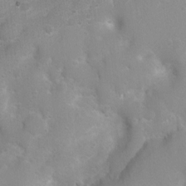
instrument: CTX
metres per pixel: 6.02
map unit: Nhu
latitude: 3.8205
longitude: -26.8947
